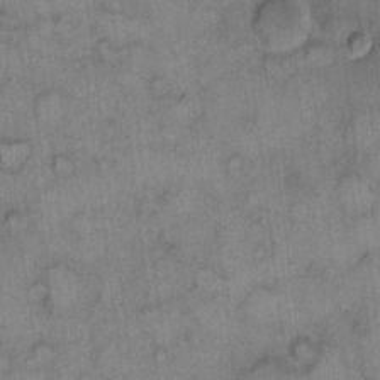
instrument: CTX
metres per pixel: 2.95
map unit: eHh
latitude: 9.3860
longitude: -63.6127
